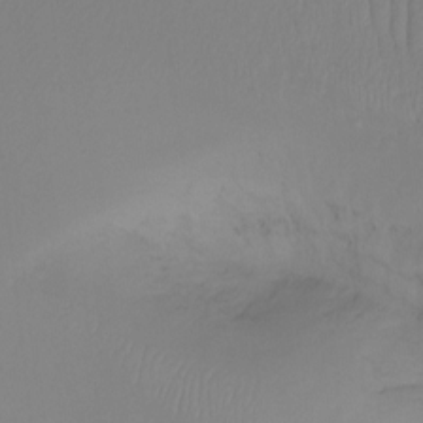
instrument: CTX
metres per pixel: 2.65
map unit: Ht
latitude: -15.6155
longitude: -49.1592
